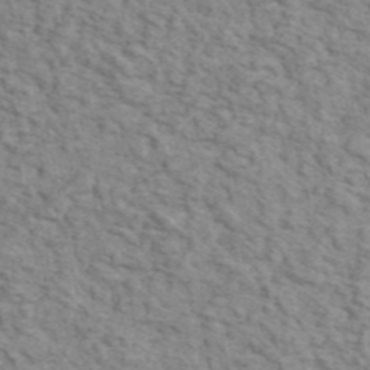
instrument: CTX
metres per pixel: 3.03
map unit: ANa
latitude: 46.2145
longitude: 29.5210
